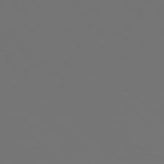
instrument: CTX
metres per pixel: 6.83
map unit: Hpe
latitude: 77.7827
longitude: -171.1403
